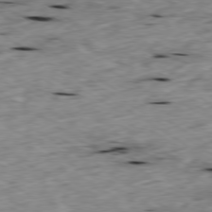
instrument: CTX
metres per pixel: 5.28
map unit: Ap
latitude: -79.7099
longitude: -90.2334
